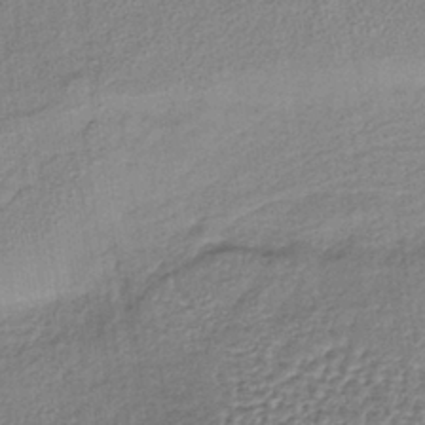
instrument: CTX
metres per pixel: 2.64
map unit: lHb
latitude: -39.1998
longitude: 61.6344
